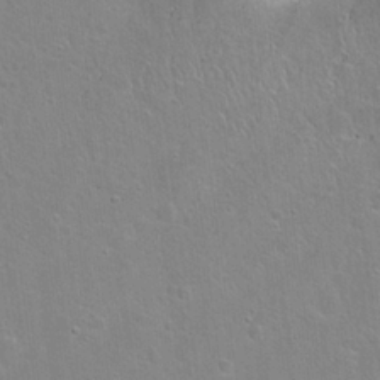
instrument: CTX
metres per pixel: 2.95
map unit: Hto
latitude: 22.4412
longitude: -52.2712
